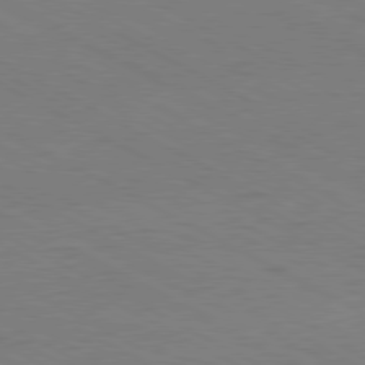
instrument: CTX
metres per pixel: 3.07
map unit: Hpe
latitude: -81.0109
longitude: 12.3117
